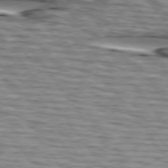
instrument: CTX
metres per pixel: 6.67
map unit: lApd
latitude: 75.0458
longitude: -72.1200
